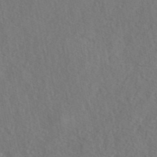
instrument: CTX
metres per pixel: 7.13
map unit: eAb
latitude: 42.7813
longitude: 104.7841
